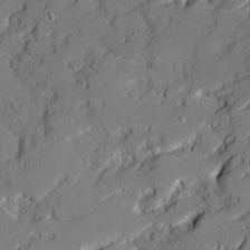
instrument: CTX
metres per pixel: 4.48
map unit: Ave
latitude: 19.0647
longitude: -128.9891
